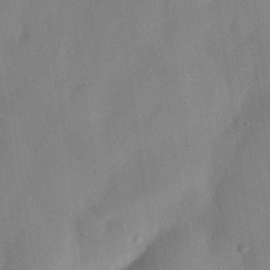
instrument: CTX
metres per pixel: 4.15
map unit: eHh
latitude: 28.3845
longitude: -77.4237
